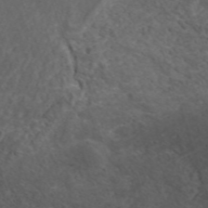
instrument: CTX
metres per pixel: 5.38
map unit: ANa
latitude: 41.9339
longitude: 34.4251
